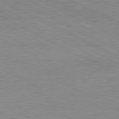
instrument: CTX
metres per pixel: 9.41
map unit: Ap
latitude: -81.7478
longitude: -72.1956
